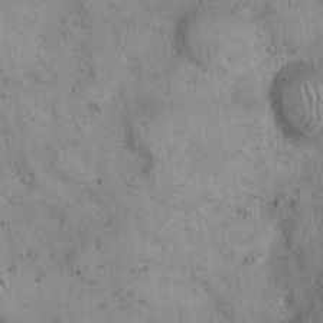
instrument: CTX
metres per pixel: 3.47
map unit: eHh
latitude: 22.0255
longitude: -60.6868
